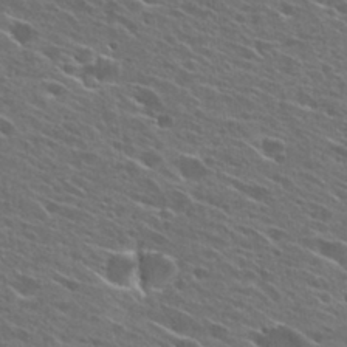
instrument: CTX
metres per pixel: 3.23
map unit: Hto
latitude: 26.8758
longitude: -44.9325
